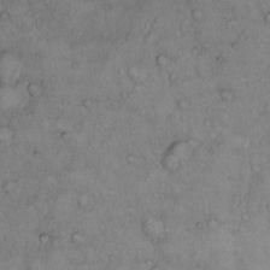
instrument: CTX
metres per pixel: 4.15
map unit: Hto
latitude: 10.3467
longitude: -58.1767
